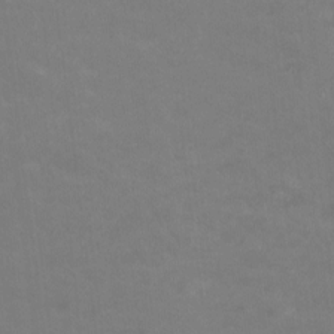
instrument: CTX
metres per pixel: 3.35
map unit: HNhu
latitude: -0.6141
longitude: -3.8583
